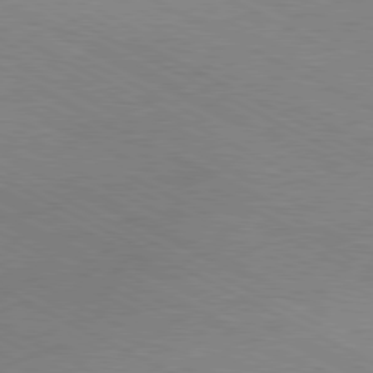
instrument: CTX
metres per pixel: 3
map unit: Hpe
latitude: -81.2376
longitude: 12.3117
